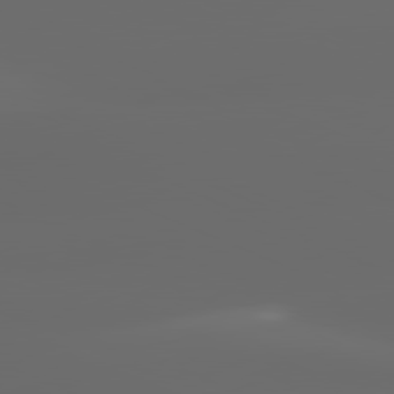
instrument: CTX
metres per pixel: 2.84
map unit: lApd
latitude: 81.2537
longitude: -144.1011
